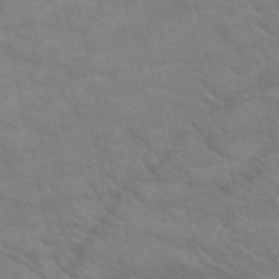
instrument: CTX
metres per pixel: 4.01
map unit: HNb
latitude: -52.9919
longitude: -44.7624
